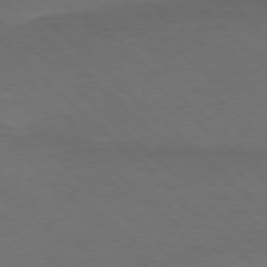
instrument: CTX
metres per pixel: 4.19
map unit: Ap
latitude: -78.1605
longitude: -86.6490
